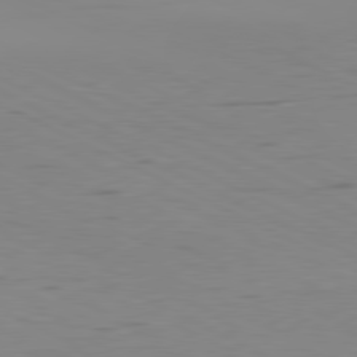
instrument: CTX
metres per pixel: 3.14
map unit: Ap
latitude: -81.2943
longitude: -62.5546
